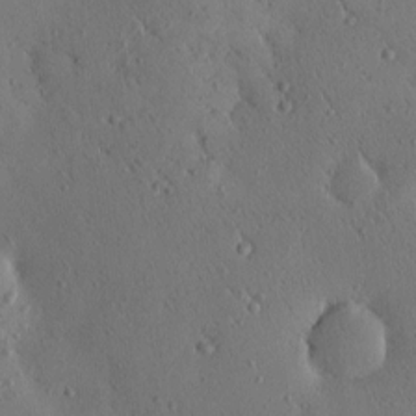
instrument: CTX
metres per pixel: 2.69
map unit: eHh
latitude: -0.2173
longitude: 18.4818
